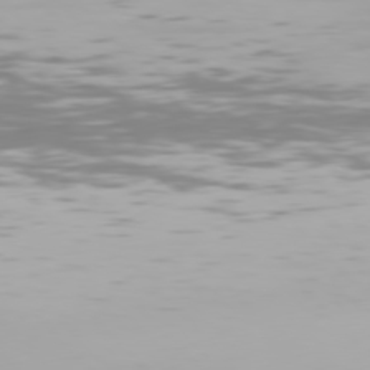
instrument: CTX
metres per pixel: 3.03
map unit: Hpe
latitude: 76.4223
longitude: -133.6694
